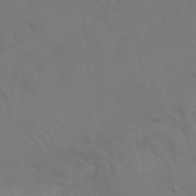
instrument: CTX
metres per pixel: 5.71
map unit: Nhu
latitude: 26.2901
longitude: -69.9717
